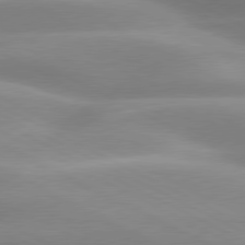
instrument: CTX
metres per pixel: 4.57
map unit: lApd
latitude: 79.6127
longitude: -120.3090
